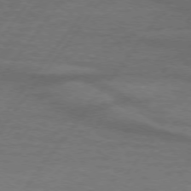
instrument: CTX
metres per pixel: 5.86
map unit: lApd
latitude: 74.1767
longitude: -78.2145
